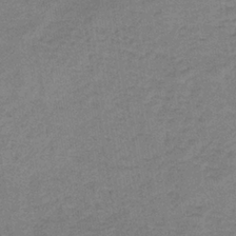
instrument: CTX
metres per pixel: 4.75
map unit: HNb
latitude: -33.8801
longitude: 57.2565
